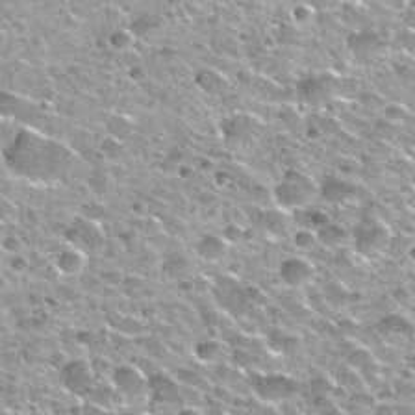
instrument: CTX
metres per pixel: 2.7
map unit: Nhu
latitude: 32.5545
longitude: -52.6112
